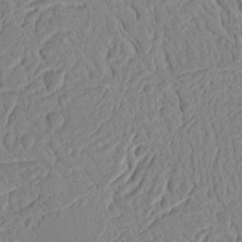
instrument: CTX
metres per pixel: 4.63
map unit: Ht
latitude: 12.6491
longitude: -75.0836
